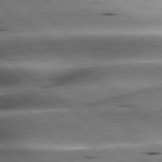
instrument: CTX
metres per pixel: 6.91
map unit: lApd
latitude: 80.0822
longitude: -143.6883
